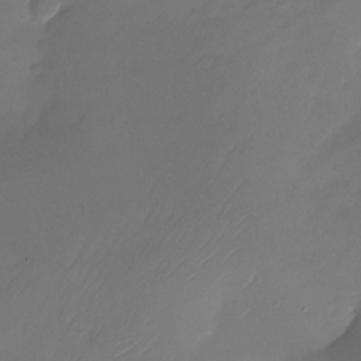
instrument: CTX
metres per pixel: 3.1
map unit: Nhu
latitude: -22.0850
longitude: -71.7449
